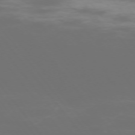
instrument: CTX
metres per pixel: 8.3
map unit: Ap
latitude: -74.8786
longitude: -77.3859
